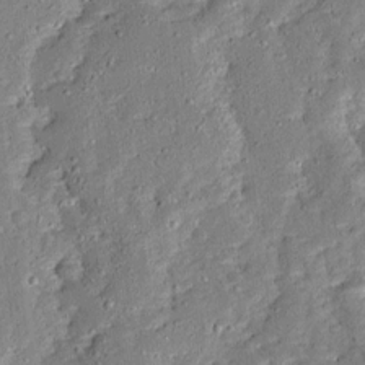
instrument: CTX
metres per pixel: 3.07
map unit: Ave
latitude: 13.0648
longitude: -136.5924
